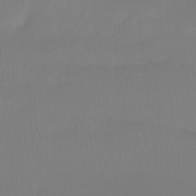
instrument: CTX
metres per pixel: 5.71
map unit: Htu
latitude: -14.9164
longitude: -46.1956
